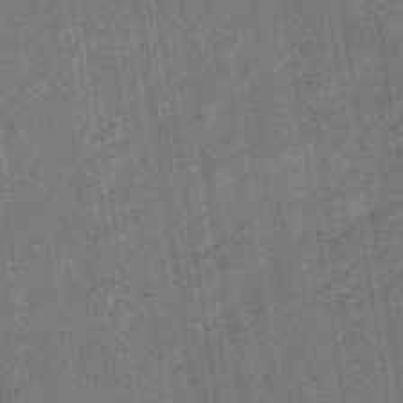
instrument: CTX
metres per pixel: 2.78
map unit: eHb
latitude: -48.2362
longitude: 85.3320
